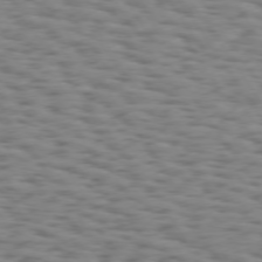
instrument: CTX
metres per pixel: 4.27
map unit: Hpe
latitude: 73.8584
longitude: -132.5357
